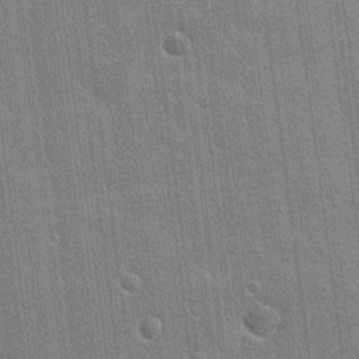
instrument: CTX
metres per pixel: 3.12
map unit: Nhu
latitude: 17.9150
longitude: -30.3845
